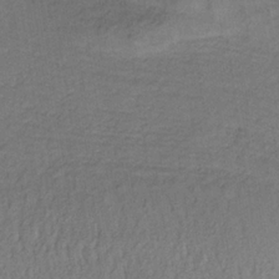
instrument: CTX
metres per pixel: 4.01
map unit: lHb
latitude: -33.0298
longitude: 65.1620
